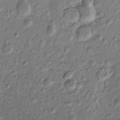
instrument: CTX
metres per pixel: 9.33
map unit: Htu
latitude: -5.8611
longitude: 157.4076
